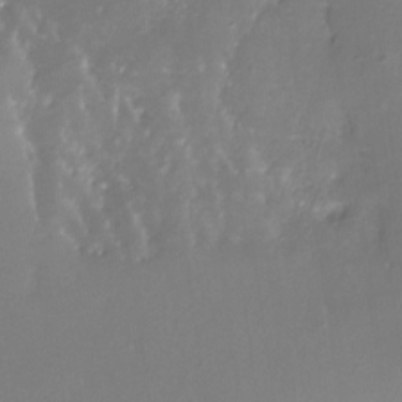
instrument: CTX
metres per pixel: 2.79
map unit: Nhe
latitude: -27.5966
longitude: -109.8016
